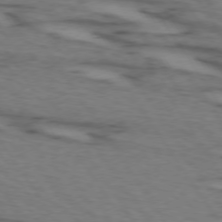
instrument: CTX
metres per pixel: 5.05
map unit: lApd
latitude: 73.5938
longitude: -71.4804
